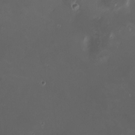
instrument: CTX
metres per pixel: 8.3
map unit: HNhu
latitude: 8.1578
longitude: 10.9542
